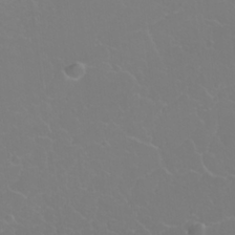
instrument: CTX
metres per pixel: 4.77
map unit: Nhu
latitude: 24.4034
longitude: -62.8191
